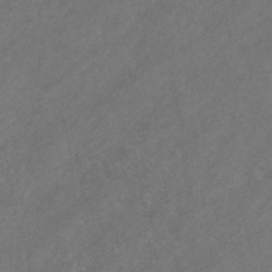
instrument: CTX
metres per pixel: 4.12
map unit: eHb
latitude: -31.1242
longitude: 70.5574
